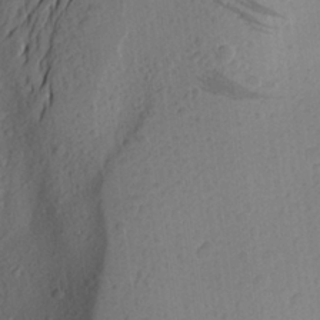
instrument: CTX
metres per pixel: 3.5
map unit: Aa
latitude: 25.1403
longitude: -147.1970
